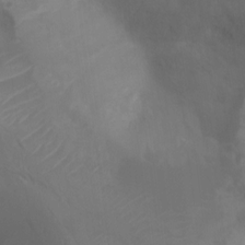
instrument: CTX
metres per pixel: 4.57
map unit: Ht
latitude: -10.6141
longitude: -27.9528
